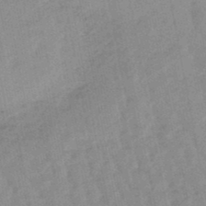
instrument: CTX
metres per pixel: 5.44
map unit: lHb
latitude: -48.0283
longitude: 77.8800
